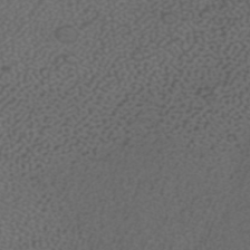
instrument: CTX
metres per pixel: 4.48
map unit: ANa
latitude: 41.5182
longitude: 27.6155
